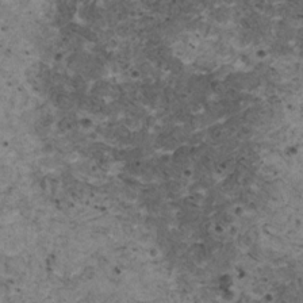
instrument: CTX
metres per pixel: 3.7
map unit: HNhu
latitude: 3.1025
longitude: 4.1039
